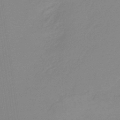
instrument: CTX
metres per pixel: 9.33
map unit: HNb
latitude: -36.2361
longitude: 54.9164
